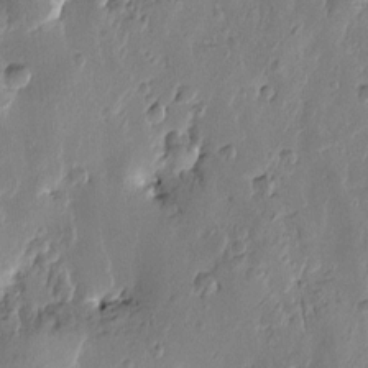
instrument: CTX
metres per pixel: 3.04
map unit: Htu
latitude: -1.6533
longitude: -177.3859
